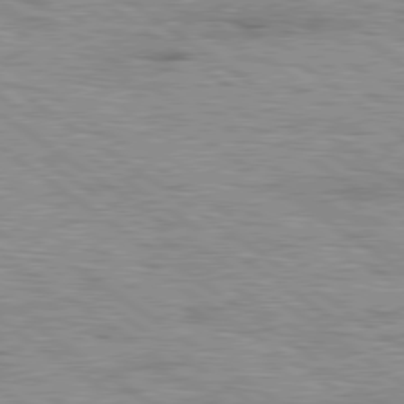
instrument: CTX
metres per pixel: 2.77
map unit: lApd
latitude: 79.3860
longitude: -155.0269
